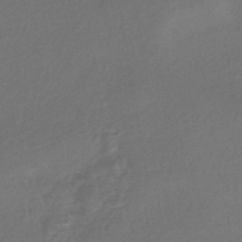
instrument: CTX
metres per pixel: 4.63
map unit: HNhu
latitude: -43.7288
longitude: 89.8800
